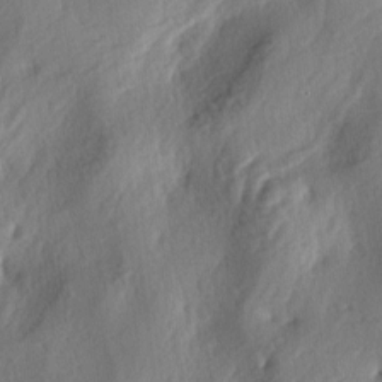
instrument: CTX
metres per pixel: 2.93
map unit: lAa
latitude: -4.9541
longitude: -124.8758
